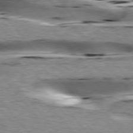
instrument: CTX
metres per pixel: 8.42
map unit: lApd
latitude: 76.2333
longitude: -60.8569
